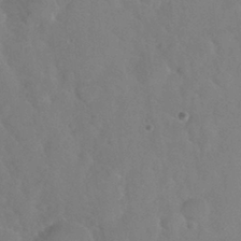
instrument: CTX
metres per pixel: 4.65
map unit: Nhu
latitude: 28.6868
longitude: -52.4223
